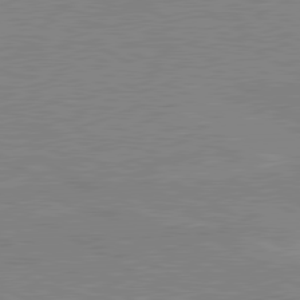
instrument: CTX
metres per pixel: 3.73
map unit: lApd
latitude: 80.3089
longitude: 122.0850
